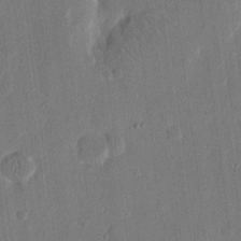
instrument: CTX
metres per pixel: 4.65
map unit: eHh
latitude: 15.6127
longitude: -69.5182
